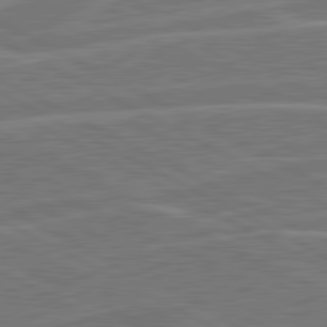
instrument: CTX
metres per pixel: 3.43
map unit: lApd
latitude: 81.3104
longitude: 122.1417
